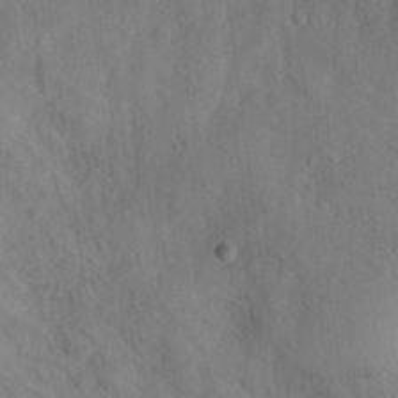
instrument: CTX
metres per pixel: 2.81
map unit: Ht
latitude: 14.5924
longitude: -37.3104
